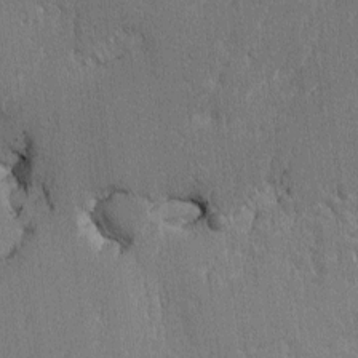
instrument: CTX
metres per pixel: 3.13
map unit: lAvf
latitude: -8.4440
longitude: -113.6127
